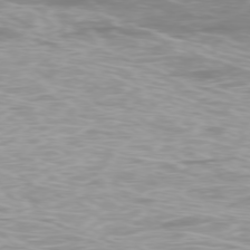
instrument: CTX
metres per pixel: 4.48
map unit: Ap
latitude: -77.8233
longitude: -80.1011
